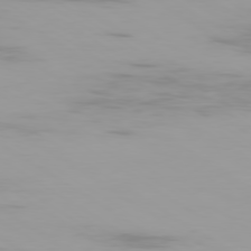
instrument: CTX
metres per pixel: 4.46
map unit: Ap
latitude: -79.8800
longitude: -102.8569
